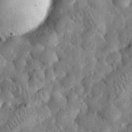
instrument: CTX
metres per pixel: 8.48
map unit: eHh
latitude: 33.1403
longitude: -75.1592
